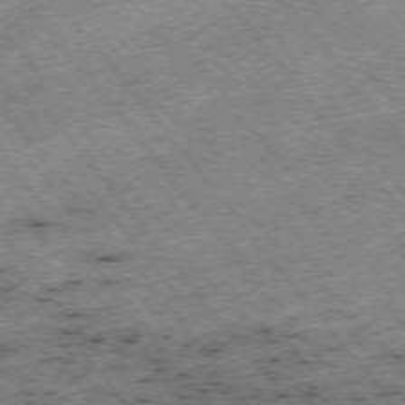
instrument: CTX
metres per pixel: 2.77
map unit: Hpe
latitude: -75.5022
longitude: -18.3656
